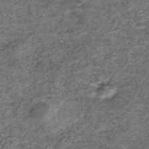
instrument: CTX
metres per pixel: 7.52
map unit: ANa
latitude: 42.2523
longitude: 27.1620
